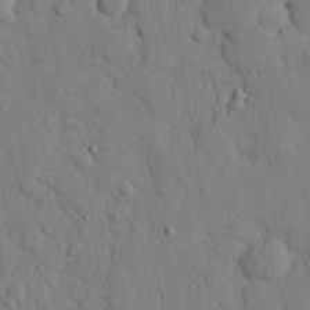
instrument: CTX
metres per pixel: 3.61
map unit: eHh
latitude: 26.5735
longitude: -77.6316
